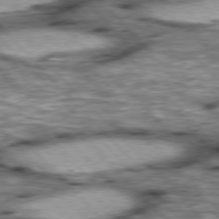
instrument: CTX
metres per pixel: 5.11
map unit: lApd
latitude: 76.5923
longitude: -50.2333
